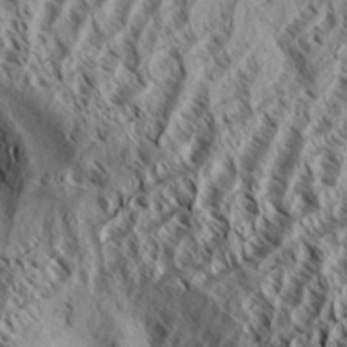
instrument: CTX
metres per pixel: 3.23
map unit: Aa
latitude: 33.5560
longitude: -137.8395
